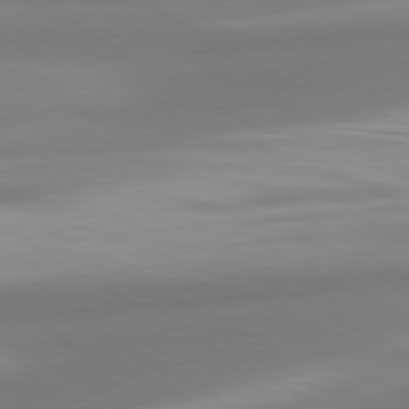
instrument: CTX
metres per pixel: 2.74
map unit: lApd
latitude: 80.5168
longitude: 174.3306
